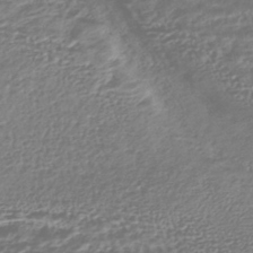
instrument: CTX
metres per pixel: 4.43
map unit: HNhu
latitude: -43.6910
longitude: 106.6897
